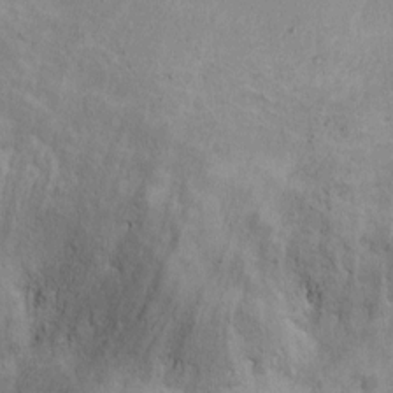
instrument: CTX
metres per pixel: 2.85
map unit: Ht
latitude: 5.8961
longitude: -36.7435
